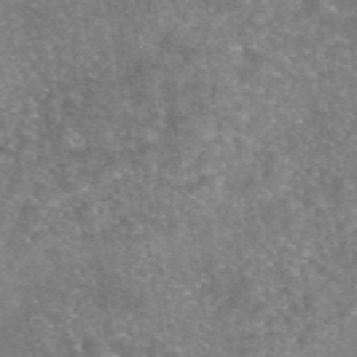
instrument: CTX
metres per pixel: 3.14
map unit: eAb
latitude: 46.0633
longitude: 105.4643
